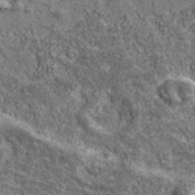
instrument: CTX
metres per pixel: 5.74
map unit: eHh
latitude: 43.3860
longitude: -89.1215
